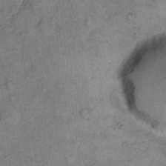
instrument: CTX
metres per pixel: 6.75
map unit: eHh
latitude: 11.5938
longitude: -63.7261
